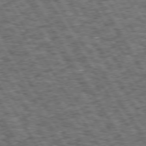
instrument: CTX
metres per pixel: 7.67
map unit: Hpe
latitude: 73.5938
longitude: -126.1956
